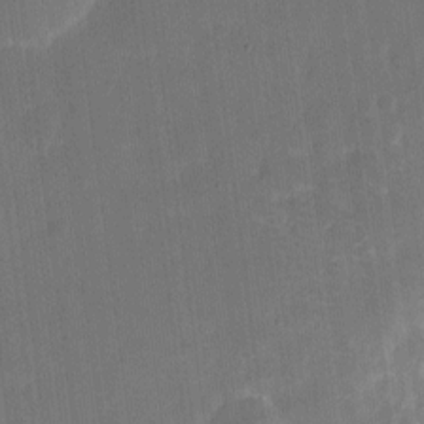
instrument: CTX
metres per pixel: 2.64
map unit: eHh
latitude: 4.5735
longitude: -67.5938
